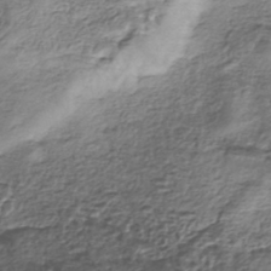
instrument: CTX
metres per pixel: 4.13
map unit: eHh
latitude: -42.0472
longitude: 117.7855
